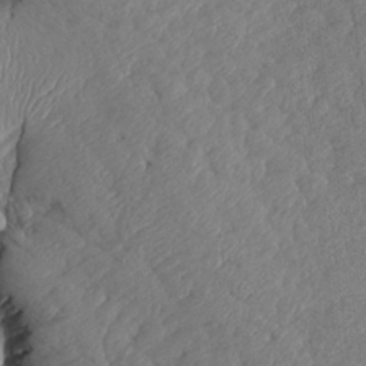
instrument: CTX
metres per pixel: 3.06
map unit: Aa
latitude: 19.0647
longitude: -146.2901
